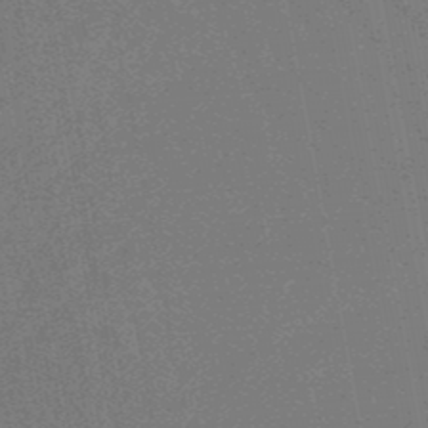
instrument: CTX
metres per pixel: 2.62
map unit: lHb
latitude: -48.6897
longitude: 82.7652
